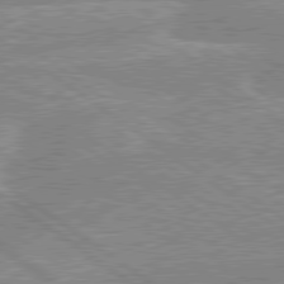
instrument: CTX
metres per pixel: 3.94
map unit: lApd
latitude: 79.4049
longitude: -157.0836
